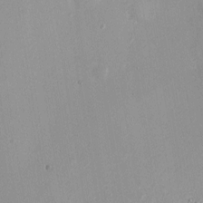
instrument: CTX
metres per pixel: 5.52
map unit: Ht
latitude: -0.8597
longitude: -45.4237
